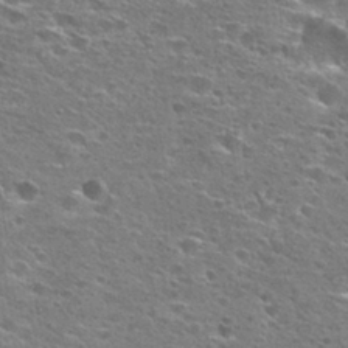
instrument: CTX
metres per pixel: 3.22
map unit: Hto
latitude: 27.3482
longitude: -47.6694
